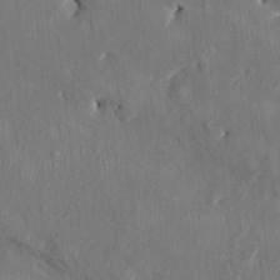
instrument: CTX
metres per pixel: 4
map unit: HNhu
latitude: 3.2348
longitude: -5.1970
